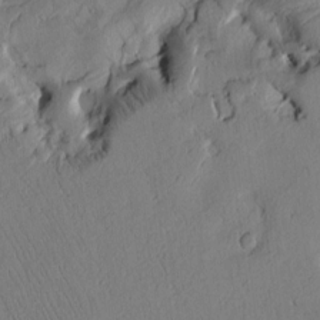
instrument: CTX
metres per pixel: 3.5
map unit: Htu
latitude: 3.1970
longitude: 178.7841
